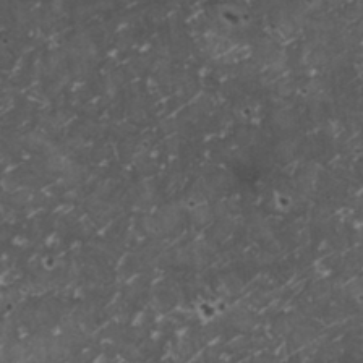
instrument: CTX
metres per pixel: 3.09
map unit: HNhu
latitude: 2.8569
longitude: 4.0094
